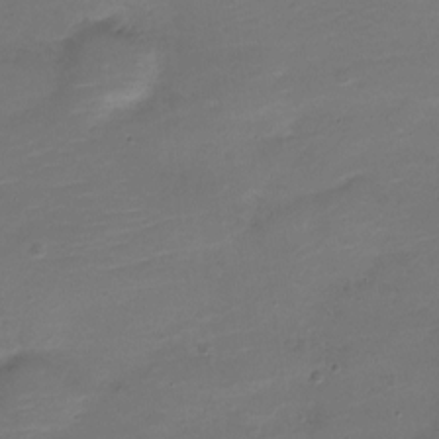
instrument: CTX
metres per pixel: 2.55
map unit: Nve
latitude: -21.4643
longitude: 104.2928
